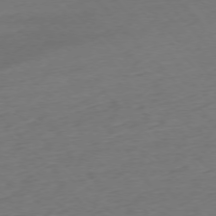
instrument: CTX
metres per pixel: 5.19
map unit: Ap
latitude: -76.0850
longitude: -80.8191
